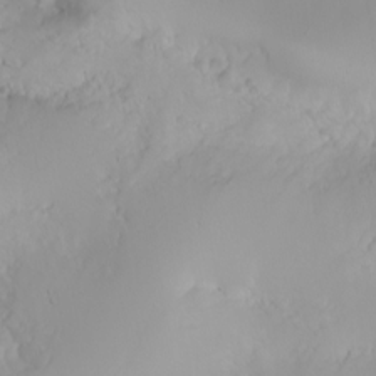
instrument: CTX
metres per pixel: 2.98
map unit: Nhu
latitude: -4.3873
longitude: -86.2333
